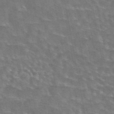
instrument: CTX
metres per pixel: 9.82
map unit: eAb
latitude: 44.6112
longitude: 107.3510
